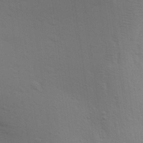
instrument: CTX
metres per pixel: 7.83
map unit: Aa
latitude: 28.9136
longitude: -147.0648
